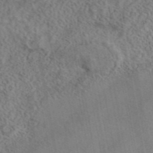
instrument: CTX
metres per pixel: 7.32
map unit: eAb
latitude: 43.1025
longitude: 108.6896
